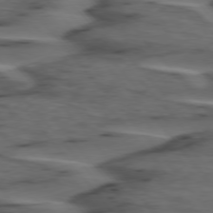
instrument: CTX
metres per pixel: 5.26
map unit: lApd
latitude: 75.8205
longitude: -71.2348
